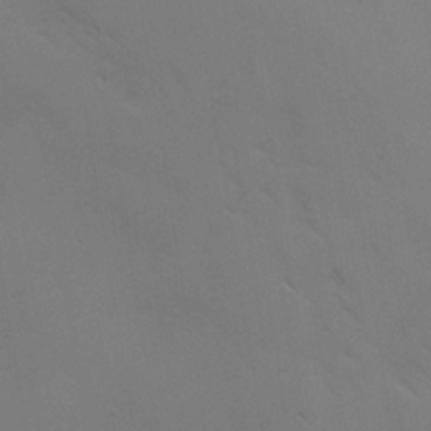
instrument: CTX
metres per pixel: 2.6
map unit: Ave
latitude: -0.7086
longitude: -112.3845
